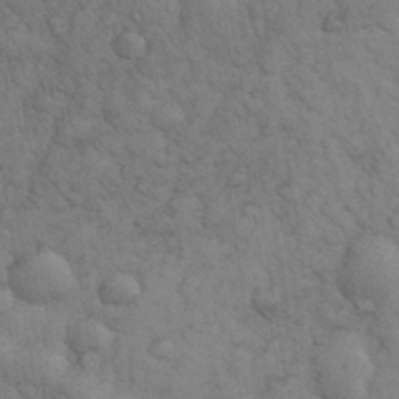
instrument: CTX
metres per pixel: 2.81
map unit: eHh
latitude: 31.9906
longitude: -67.2914
